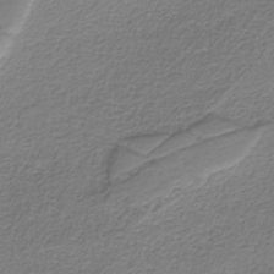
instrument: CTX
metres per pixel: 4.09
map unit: HNb
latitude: -37.5210
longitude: 53.6532
